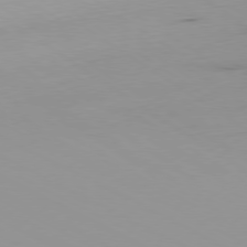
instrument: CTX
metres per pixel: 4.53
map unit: Ap
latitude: -80.0850
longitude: -62.4979
